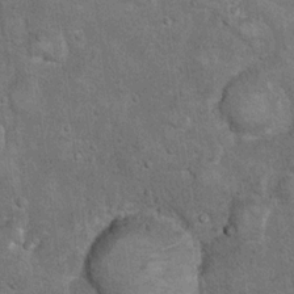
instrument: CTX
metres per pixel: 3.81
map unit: Hto
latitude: 10.6302
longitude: -36.0255
